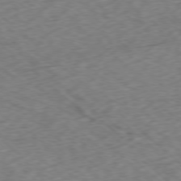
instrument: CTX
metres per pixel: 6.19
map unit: Ap
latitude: -77.7289
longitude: -78.6113
